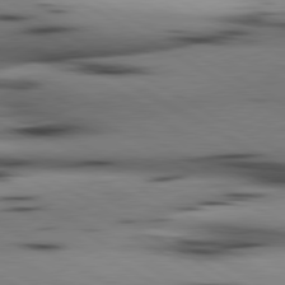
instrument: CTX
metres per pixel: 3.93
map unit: lApd
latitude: 80.3467
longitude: 160.0661
